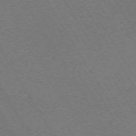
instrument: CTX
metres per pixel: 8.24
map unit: Hpe
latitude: -71.5966
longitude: 11.4454
